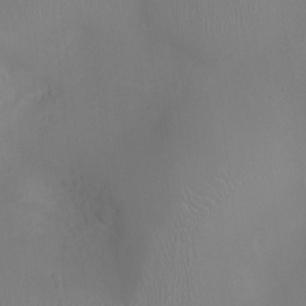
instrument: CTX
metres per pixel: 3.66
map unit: Ht
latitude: -2.2928
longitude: -16.0633
